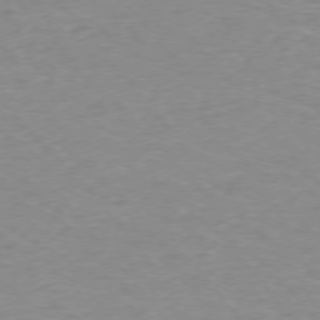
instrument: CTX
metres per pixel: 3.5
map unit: Ap
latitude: -75.6533
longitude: -81.4993
